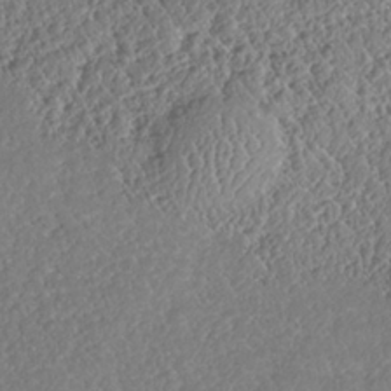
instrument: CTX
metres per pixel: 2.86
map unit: HNhu
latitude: -37.3887
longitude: 33.1054
